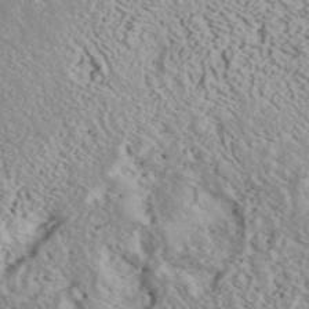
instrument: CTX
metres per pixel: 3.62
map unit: ANa
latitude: 40.6301
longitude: 18.8597
